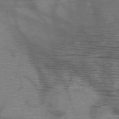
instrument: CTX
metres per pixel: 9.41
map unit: HNb
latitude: -51.2376
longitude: -46.1389
